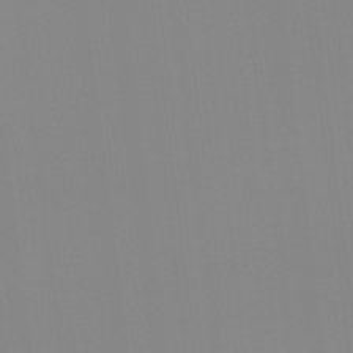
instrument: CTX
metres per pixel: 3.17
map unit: Hto
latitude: -8.0472
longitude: -47.9339
